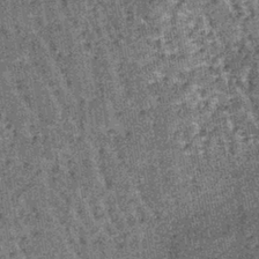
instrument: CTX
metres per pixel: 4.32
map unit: lHb
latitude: -38.5951
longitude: 64.5574
